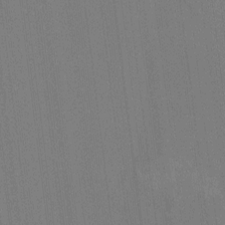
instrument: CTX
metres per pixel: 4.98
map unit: HNhu
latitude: 0.4979
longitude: -5.4993
